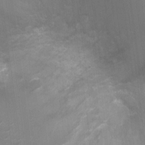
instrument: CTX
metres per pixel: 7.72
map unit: Ht
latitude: -3.1998
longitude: -17.1403
